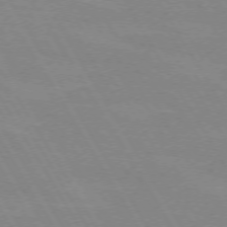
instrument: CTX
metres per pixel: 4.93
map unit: lApd
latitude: 72.2334
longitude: -56.0444
